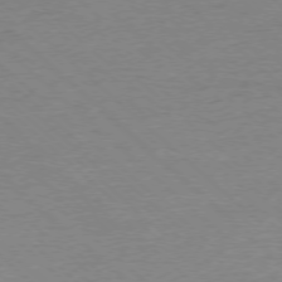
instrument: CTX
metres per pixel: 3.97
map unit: Ap
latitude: -77.4076
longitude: -84.3467
